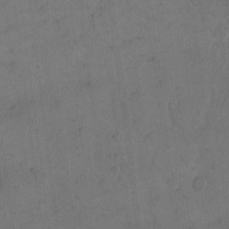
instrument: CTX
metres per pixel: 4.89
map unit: eHh
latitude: 14.2523
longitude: -66.8758
